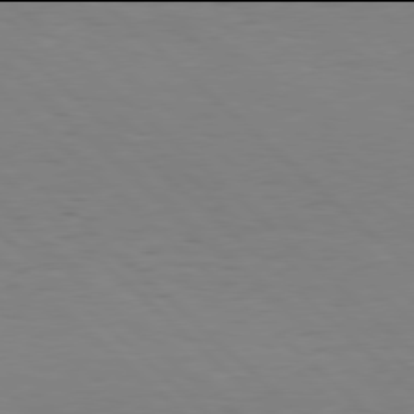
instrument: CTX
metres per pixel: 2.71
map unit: Hpe
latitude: 77.9906
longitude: -125.4993
